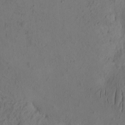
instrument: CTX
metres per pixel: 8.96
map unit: eHh
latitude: -1.7667
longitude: 16.6330
